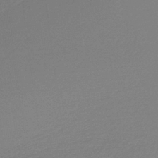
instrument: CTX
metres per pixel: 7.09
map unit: HNb
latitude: -37.2376
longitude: 55.3321
